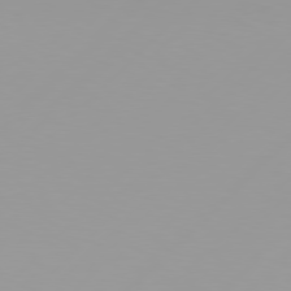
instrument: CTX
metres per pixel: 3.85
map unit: Hpe
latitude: 77.8205
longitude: -138.8002
